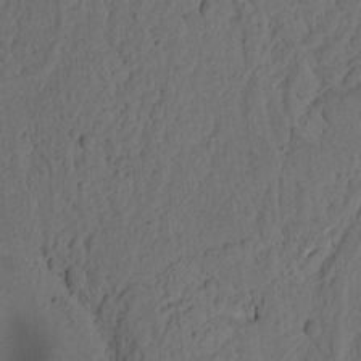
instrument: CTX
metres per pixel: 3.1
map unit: Ht
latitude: 10.6869
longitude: -74.4412
